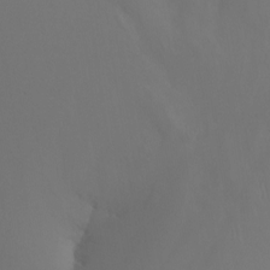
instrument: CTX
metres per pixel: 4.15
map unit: Nhu
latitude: -14.7464
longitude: -52.9325
